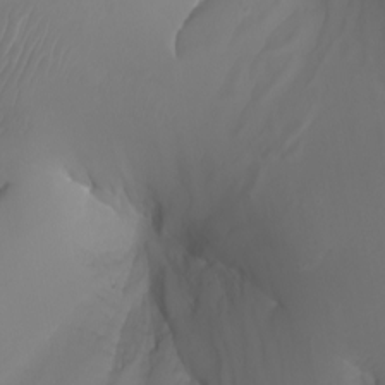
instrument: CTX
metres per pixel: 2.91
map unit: Nhu
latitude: -8.1417
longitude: -80.0444
